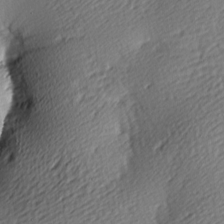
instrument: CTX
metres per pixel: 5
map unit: lAa
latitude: -9.7100
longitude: -126.0255
